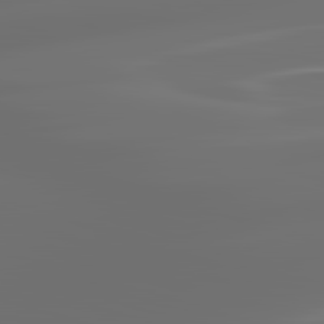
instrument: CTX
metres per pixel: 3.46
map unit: lApd
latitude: 83.5182
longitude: -130.2334
